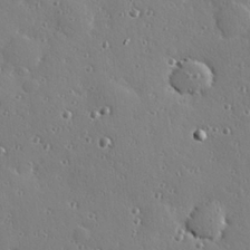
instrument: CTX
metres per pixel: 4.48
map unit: Hve
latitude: 26.7624
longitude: -92.5923
